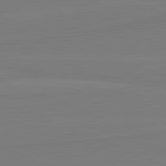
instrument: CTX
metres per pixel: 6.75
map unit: lApd
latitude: 82.0633
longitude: 165.1998
